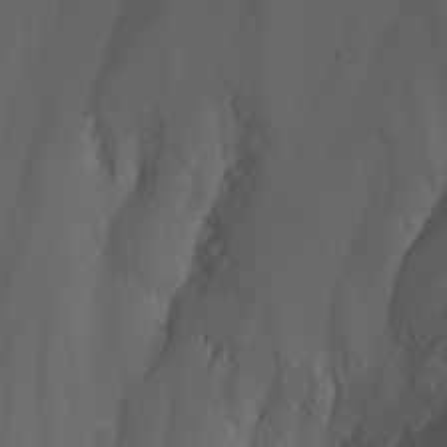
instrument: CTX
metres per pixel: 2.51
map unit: Nhu
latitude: -5.9367
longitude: -88.7625
